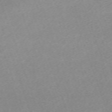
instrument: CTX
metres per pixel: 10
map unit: eHh
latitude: -64.8219
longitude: 50.5763
